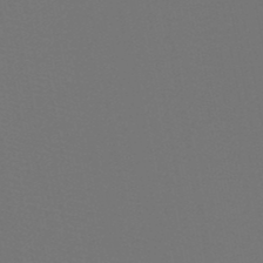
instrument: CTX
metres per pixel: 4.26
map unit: HNb
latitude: -47.8422
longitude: -42.7435
